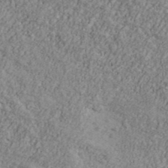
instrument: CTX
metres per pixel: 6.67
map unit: Ave
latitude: 41.2159
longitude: -111.1970
